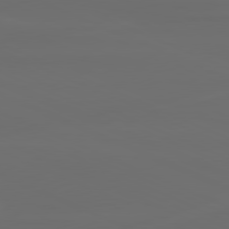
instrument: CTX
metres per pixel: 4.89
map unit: lApd
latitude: 80.2900
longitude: -118.3656
